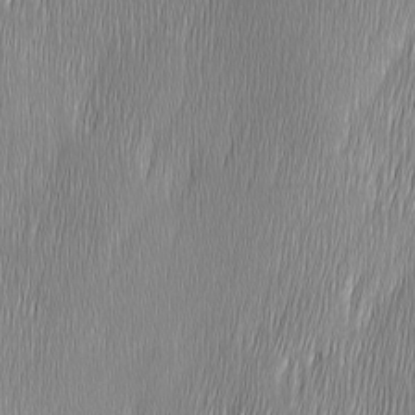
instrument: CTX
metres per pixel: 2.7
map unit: Ave
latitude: 9.7072
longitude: -105.9528
